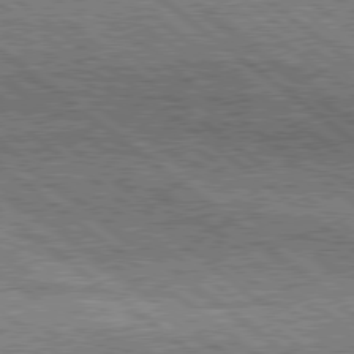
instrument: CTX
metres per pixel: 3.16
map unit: Hpe
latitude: 78.4412
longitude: -121.1215
